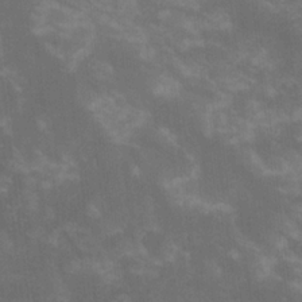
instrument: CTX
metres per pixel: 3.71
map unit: lHvf
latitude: -14.0094
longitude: -101.7828
